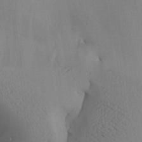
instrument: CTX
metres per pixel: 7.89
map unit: Aa
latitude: 25.3670
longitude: -129.1970
